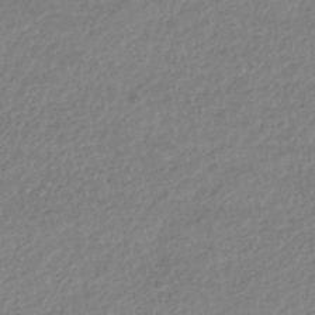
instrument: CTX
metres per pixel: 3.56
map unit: HNhu
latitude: -44.2928
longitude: 95.7477
